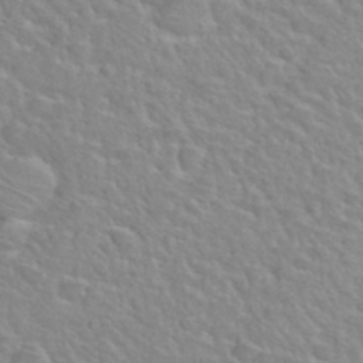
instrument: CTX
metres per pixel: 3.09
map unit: Hto
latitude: 35.7449
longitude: -50.2711
